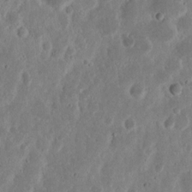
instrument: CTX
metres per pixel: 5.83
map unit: Nhu
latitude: 14.7058
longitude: -73.9339
